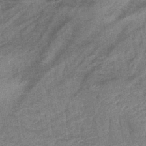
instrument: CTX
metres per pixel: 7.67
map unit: lHb
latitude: -43.0864
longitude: 80.3684
